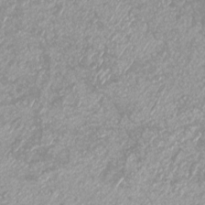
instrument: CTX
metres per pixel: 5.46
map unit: Nhu
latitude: -7.5021
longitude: -77.2159
